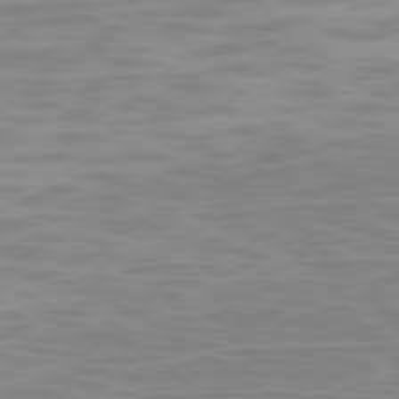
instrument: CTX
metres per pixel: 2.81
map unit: Ap
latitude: -79.0675
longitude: -72.1578
